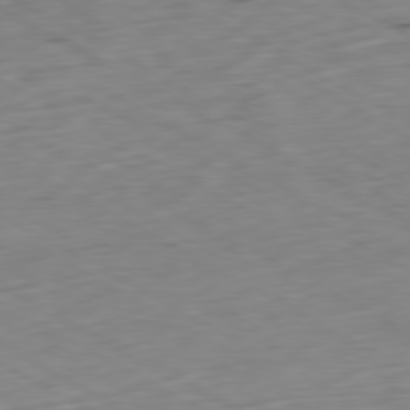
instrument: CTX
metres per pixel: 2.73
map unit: Ap
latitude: -80.6141
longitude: -71.1025
